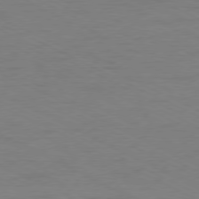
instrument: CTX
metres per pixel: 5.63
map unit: Ap
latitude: -78.0661
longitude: -72.8191
